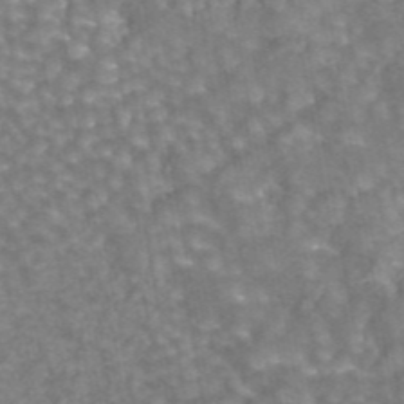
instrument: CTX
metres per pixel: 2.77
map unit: eAb
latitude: 44.2900
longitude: 106.3307
